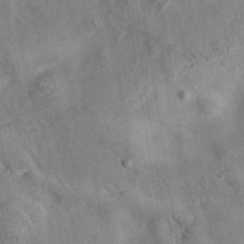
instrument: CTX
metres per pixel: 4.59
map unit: eAb
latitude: 35.0080
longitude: 110.2361
